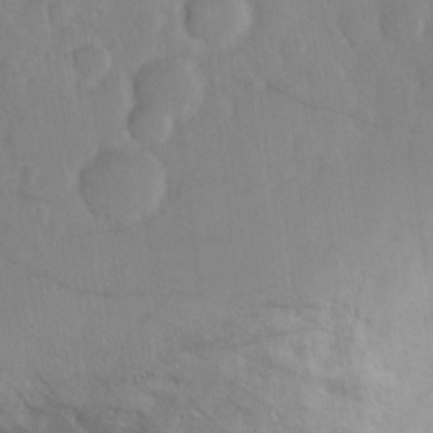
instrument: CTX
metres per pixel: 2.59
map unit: Hve
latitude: 19.1781
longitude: 150.2739
